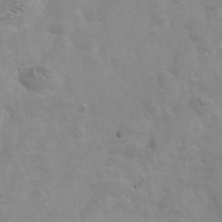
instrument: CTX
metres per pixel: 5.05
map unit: Nhu
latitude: -40.1039
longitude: -81.1592
